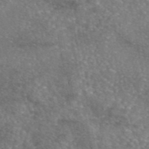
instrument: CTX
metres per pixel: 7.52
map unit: eAb
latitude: 45.8394
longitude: 106.6330
